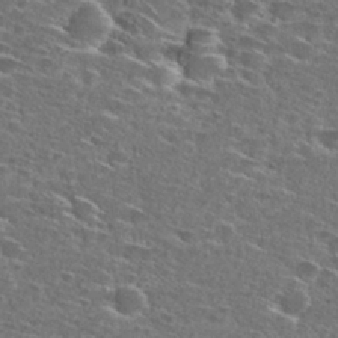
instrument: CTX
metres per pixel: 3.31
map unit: Hto
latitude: 27.6694
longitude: -47.1026
